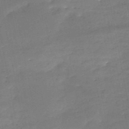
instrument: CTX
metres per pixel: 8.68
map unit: HNb
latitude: -50.7463
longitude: -39.2915
